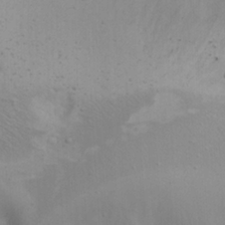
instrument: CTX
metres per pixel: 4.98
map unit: Nhu
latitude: -6.5196
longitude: -67.1403
